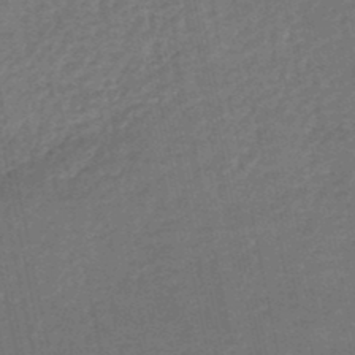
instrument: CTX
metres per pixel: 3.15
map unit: HNhu
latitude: -49.1809
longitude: 101.7855
